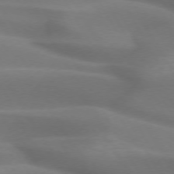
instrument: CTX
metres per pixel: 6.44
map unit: lApd
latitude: 72.6302
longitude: -52.0444
